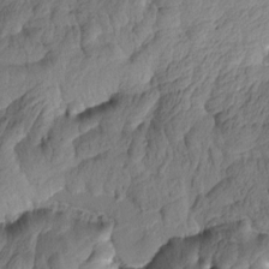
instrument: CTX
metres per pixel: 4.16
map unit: Htu
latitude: 0.9891
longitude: -175.6127
